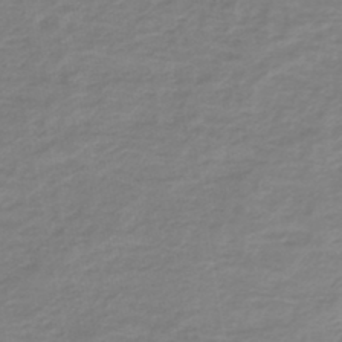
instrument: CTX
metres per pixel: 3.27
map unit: lHb
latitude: -44.7652
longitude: 66.1039
